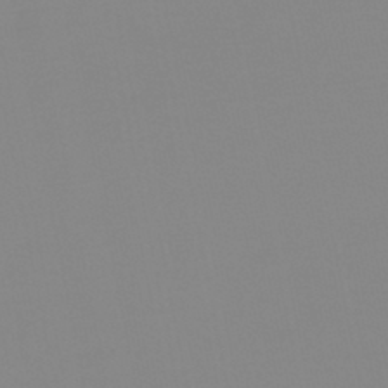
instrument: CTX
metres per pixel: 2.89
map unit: lHb
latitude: -44.2551
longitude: 55.3699
